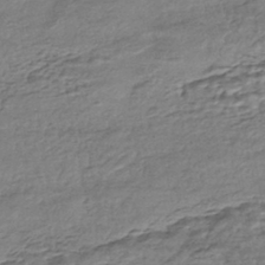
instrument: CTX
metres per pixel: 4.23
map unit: HNhu
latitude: -43.6532
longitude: 105.8422
